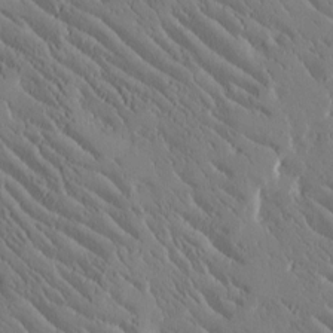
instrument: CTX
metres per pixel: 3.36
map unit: Htu
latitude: -2.3873
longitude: 175.6343
